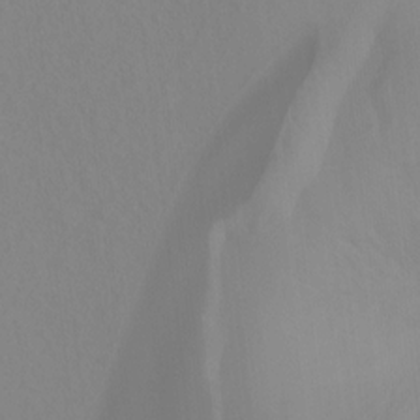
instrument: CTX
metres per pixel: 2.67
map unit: Hto
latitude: -6.6896
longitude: -48.7057
